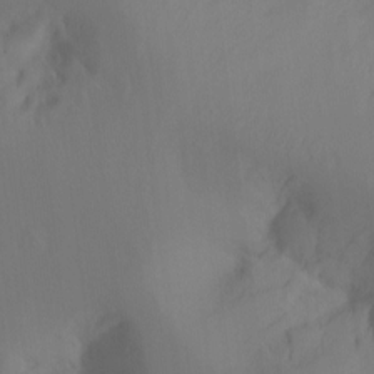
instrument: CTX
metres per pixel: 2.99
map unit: Hto
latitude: -13.8234
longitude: -43.4993
